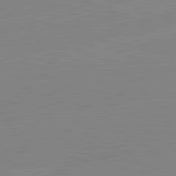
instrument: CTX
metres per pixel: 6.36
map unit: lApd
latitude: 81.8205
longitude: -157.9150
